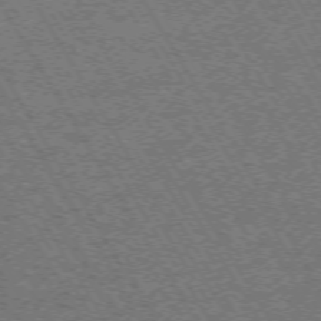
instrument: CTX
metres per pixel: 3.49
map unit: Hpe
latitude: -73.4832
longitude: 3.4265
